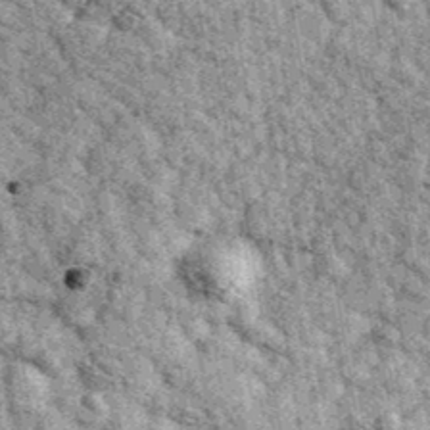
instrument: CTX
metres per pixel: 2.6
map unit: Ave
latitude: 40.4223
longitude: -107.6316
